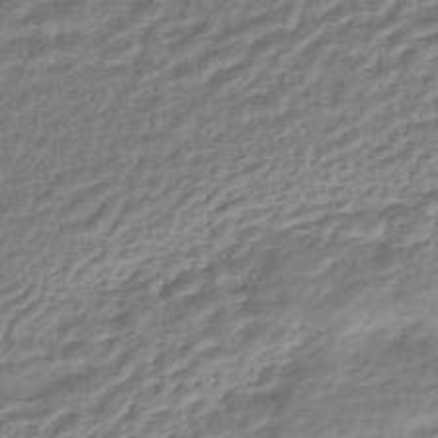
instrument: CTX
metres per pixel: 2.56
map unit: HNhu
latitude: -44.7841
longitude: 102.7463
